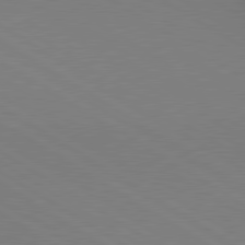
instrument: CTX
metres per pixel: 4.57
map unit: lApd
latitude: 80.1767
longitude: 129.0109
